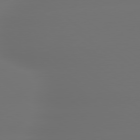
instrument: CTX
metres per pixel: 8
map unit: lApd
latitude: 79.3482
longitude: -135.4237
